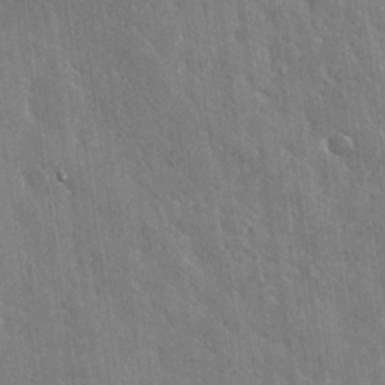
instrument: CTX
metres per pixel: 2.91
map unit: Nhu
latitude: -29.3132
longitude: -80.2711
